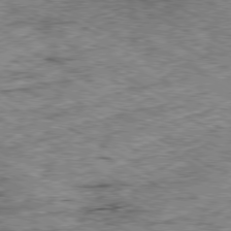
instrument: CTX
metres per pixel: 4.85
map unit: Ap
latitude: -80.2551
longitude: -50.0822
